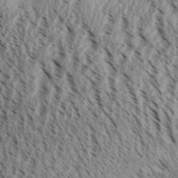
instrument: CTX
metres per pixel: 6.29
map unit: Aa
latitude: 31.1026
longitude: -137.8584
